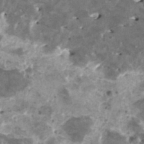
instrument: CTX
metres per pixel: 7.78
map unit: HNhu
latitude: 1.4993
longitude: 5.8989
